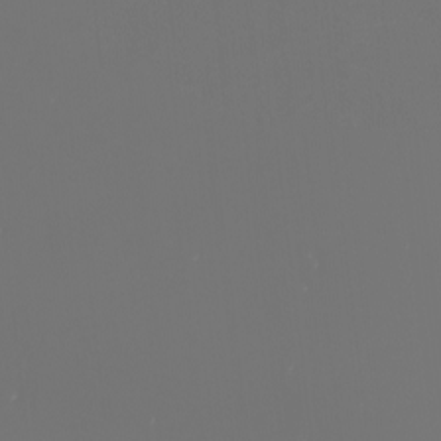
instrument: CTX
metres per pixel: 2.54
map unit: eHh
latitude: -5.7099
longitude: -88.1011
